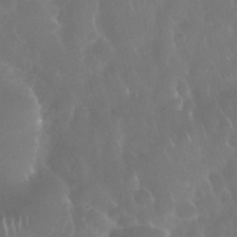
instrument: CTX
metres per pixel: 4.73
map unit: Nhu
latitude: 27.9906
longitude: -63.5749
